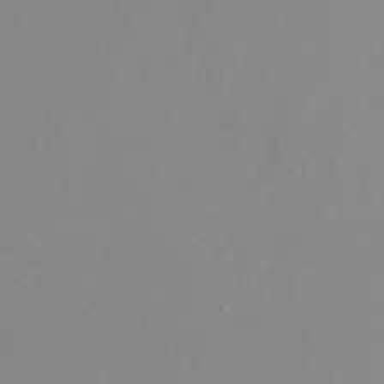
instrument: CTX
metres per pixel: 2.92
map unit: HNhu
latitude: 8.1011
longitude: -1.6127
